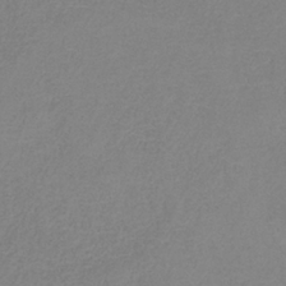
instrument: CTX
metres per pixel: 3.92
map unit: HNb
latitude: -33.9556
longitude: 53.8422
